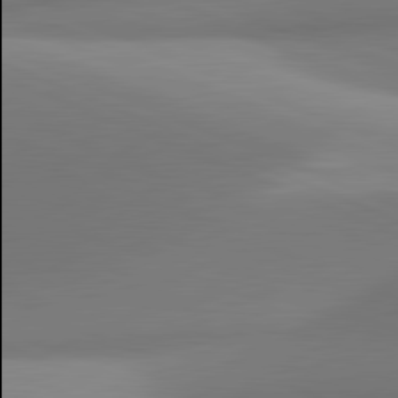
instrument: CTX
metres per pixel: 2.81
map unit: lApd
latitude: 81.4804
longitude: 142.0094
